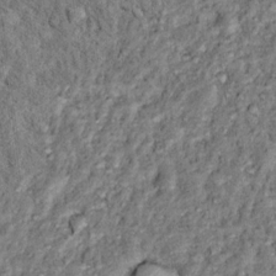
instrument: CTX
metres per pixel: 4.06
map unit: Hto
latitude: 13.8395
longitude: -33.9528
